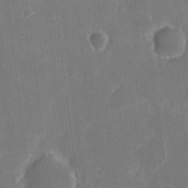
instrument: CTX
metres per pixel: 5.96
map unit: eHh
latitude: 5.3671
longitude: -66.1577
